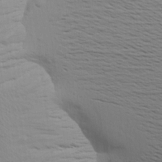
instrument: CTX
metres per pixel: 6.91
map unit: Aa
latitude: 17.6694
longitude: -144.8758
